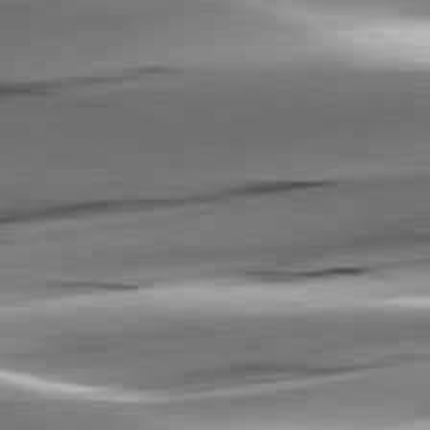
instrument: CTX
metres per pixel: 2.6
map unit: lApd
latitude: 82.2333
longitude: -151.5560
